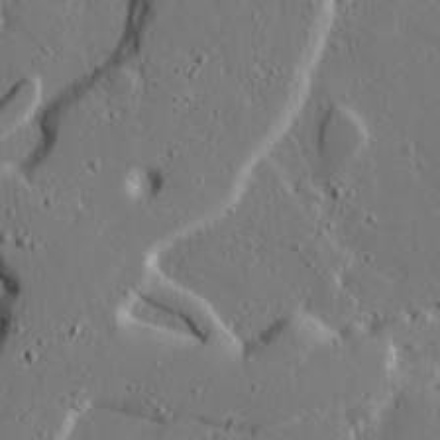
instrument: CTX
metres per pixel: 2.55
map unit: lAvf
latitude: 15.8962
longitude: -129.0458
